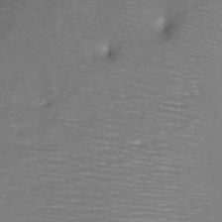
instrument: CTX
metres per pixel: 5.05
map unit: Ht
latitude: -16.4251
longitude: -42.4223
